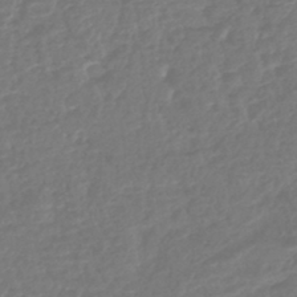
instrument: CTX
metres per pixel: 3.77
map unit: lHb
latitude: -43.1242
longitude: 75.6911
